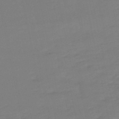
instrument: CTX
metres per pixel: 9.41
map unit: eHb
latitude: -49.5399
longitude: 77.3132
